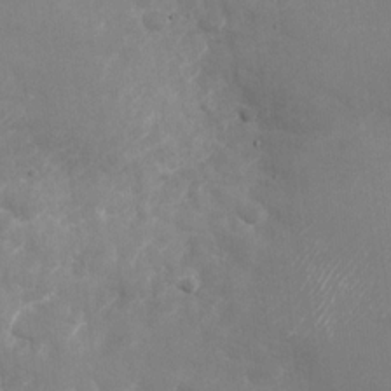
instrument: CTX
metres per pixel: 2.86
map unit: Nhu
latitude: -28.4818
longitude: -75.5182
